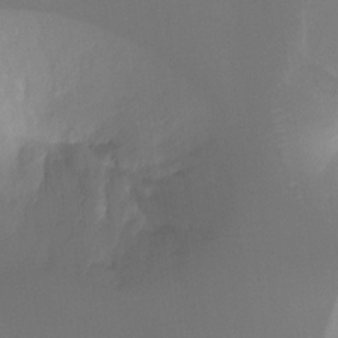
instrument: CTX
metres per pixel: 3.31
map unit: Nhu
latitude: -9.1242
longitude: -46.7058
